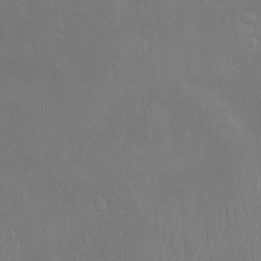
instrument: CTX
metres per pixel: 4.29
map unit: Nve
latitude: -10.1228
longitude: 173.6155
